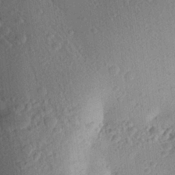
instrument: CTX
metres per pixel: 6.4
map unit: Aa
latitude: 23.0458
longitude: -147.4994
